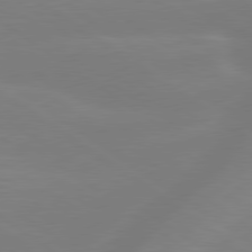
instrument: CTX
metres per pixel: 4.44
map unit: lApd
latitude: 79.3482
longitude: -149.4804
